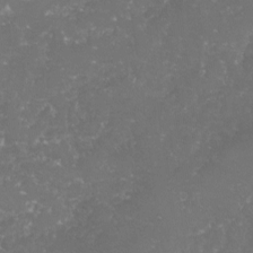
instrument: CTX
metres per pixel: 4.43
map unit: lHvf
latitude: -15.8045
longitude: -97.9528
